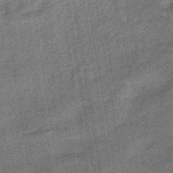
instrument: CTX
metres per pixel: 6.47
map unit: HNhu
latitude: -41.5588
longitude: 91.1431
